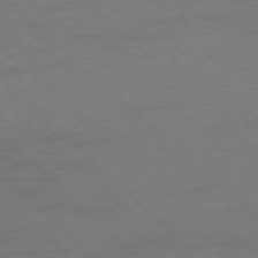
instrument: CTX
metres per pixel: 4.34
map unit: Ap
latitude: -77.6911
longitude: -68.3278
